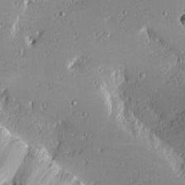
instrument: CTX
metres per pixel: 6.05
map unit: Nhu
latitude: -4.5384
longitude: -82.7057
